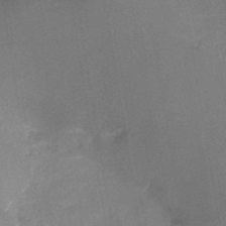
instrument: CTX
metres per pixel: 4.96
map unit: HNb
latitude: -44.6330
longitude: -38.2900
